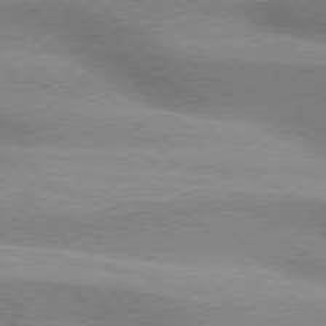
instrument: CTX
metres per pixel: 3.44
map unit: lApd
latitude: 76.1577
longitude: -61.9717
